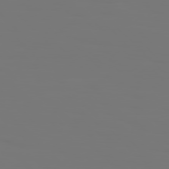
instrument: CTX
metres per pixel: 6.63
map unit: Hpe
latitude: 76.7813
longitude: -136.6113
